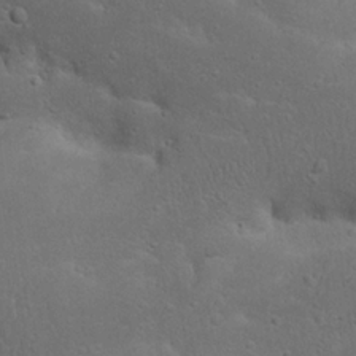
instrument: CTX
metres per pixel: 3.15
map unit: Nhu
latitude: 22.5168
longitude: -71.9528
